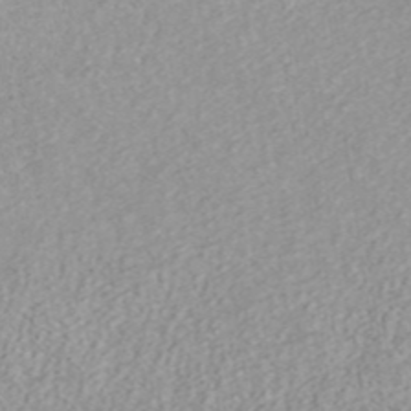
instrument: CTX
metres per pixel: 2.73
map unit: ANa
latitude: 36.8191
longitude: 13.7667
